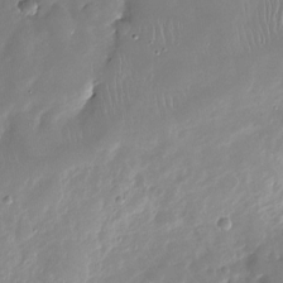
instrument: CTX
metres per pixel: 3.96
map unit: Nhu
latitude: -27.1809
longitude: -60.7624
